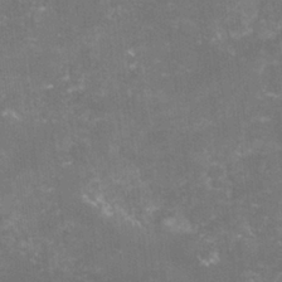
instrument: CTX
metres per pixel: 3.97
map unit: lHvf
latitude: -15.6155
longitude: -100.9325
